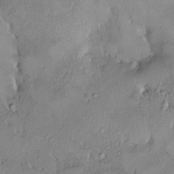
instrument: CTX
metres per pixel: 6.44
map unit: HNhu
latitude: 2.2144
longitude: 8.6707
